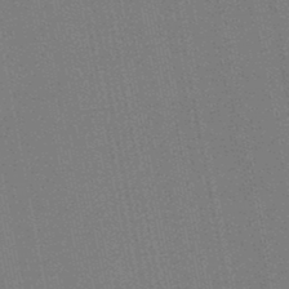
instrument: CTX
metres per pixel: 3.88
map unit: lHb
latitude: -46.3873
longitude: 57.3698
